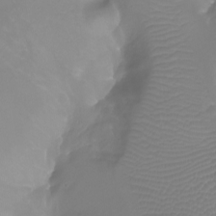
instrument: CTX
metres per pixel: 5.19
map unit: Aa
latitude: -8.1039
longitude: -71.2726
